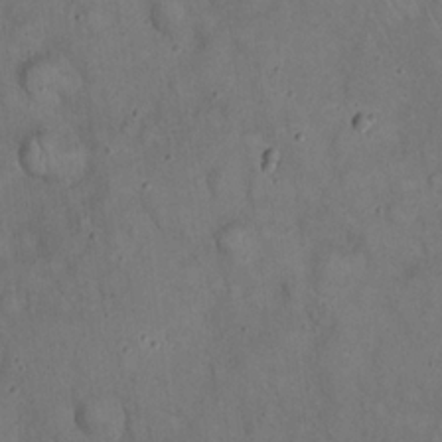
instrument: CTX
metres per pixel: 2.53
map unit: eHh
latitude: 20.1767
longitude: -59.8017
